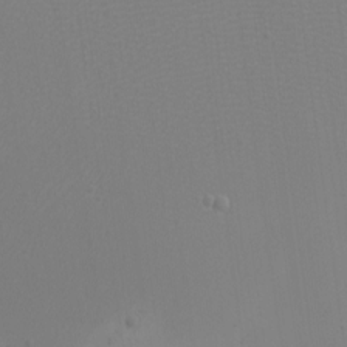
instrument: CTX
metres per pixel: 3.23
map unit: eHh
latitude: -6.2550
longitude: -83.4426
